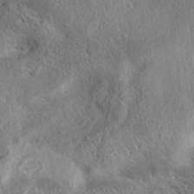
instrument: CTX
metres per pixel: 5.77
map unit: eAb
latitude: 37.7639
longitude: 112.6897
